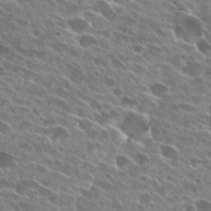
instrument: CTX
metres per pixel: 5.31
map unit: Hto
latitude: 27.1025
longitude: -43.5749
